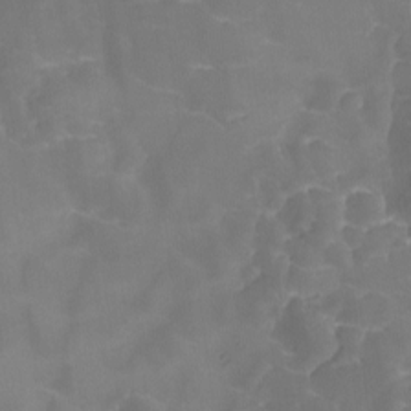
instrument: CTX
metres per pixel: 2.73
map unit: Ave
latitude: -8.4251
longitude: -122.5924
